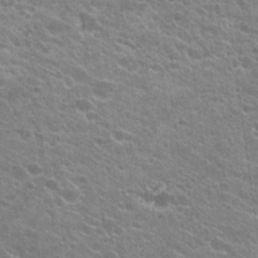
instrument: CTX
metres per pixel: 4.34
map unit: Hto
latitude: 23.5560
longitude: -35.6694
